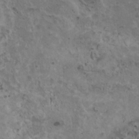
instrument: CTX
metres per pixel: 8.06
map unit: HNhu
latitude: 3.5371
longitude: 4.4818
